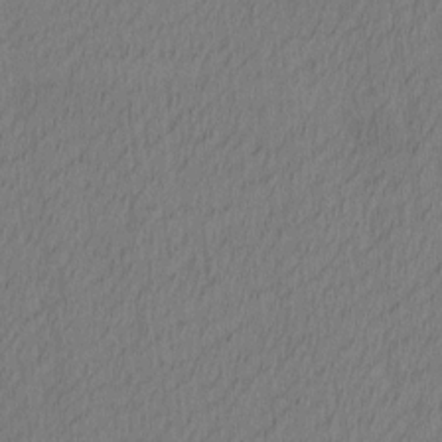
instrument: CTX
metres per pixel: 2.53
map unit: Ave
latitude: 12.7813
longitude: -107.0647
